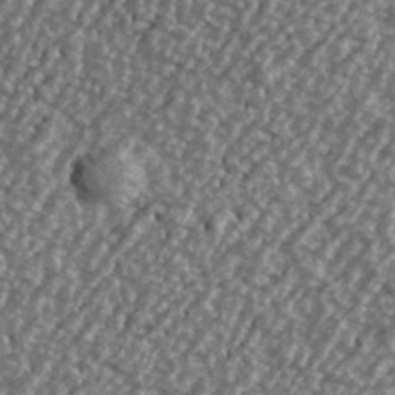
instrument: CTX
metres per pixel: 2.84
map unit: Ave
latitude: 40.4034
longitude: -111.7639
